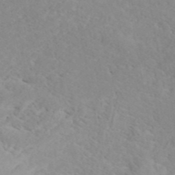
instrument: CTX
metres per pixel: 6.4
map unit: ANa
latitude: 42.8758
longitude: 53.8044
